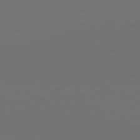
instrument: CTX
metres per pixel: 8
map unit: lApd
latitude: 79.7639
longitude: 165.2754
